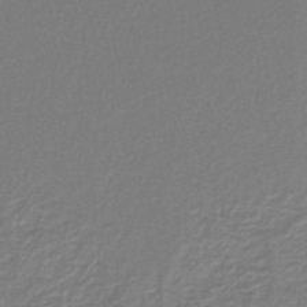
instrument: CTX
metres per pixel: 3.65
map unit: lHb
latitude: -42.1794
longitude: 62.5573
